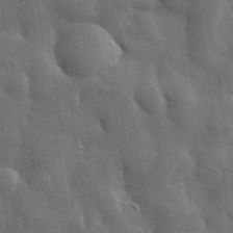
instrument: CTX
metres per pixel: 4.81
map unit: lHvf
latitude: 31.7639
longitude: -88.4979
